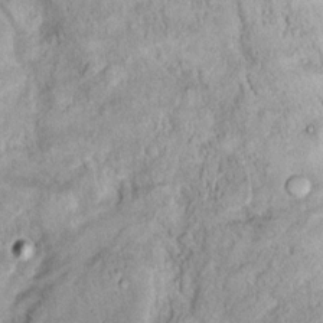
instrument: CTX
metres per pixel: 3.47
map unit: eHh
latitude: 18.0255
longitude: -62.7247
